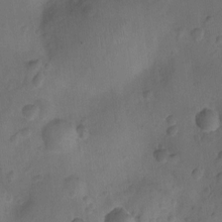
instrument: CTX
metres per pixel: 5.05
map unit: Ht
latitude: -10.8030
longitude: -22.2711
